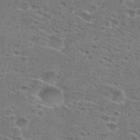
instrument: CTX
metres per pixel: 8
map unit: Hto
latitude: 28.3845
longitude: -47.2915
